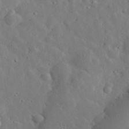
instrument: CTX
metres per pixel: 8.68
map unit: lHvf
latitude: 33.1970
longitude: -82.8380
